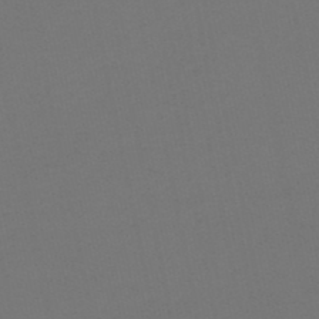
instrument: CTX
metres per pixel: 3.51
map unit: lHb
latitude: -46.6140
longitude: 67.4265
